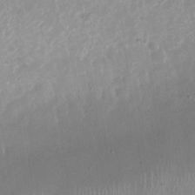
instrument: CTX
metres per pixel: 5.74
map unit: Nhu
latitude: -27.0864
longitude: -60.4034
